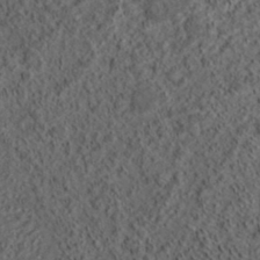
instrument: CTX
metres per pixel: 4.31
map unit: ANa
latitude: 37.3104
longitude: 19.2754
